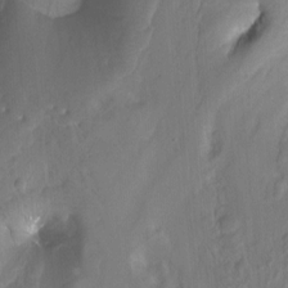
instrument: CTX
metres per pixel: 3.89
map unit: Nhu
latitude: -7.3131
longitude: -45.0647
